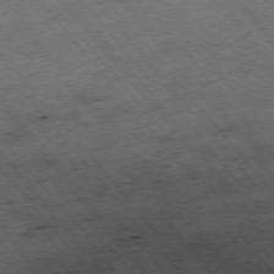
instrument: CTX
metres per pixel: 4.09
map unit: Hpe
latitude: -76.1984
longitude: -10.2334
